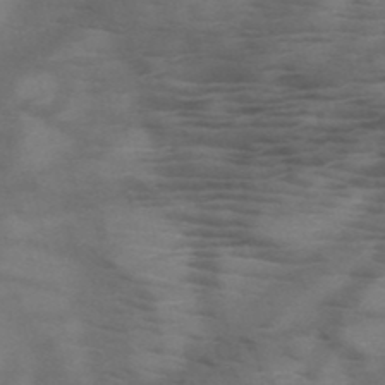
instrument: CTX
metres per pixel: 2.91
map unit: HNb
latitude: -51.2754
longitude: -46.0444
